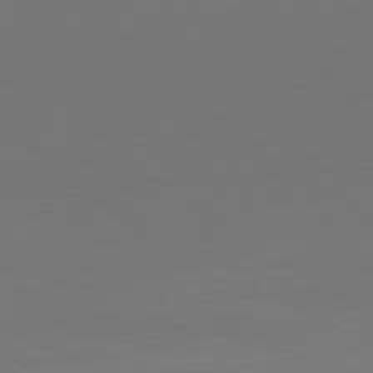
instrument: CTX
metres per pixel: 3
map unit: Ap
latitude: -81.2376
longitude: -84.0822
